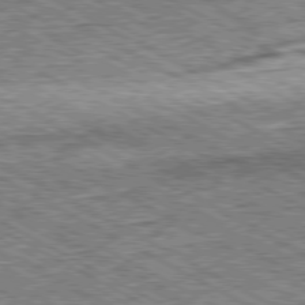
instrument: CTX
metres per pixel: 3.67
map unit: Ap
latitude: -80.3873
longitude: -78.7058
